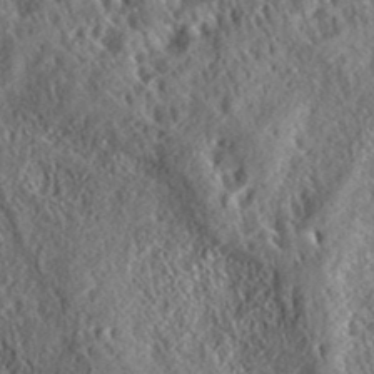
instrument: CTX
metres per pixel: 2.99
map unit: eHh
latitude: 37.4049
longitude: -138.2711
